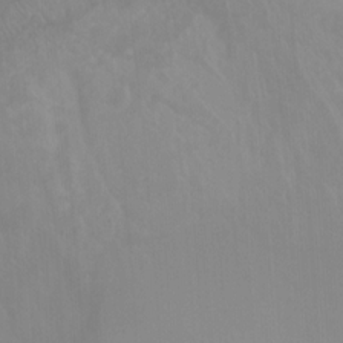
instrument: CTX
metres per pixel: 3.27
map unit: Nhu
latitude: -8.4440
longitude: -41.7827
